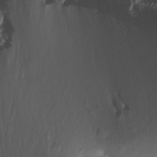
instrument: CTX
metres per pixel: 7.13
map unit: Aa
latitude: -13.2187
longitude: -68.2712
